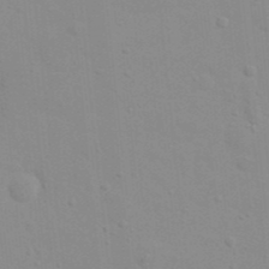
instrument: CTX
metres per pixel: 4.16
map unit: eHh
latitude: 21.0837
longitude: -64.1767
